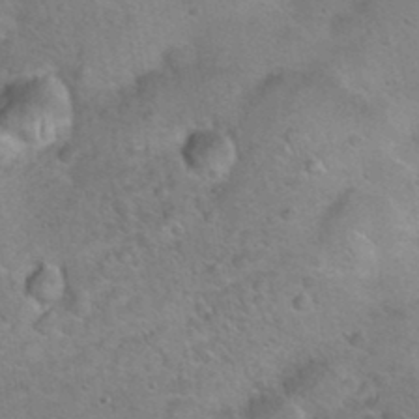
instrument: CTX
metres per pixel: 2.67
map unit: Hto
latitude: 21.0459
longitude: -50.0255
